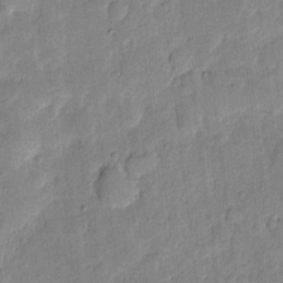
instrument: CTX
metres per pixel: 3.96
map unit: eHh
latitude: 4.4034
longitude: -71.1025
